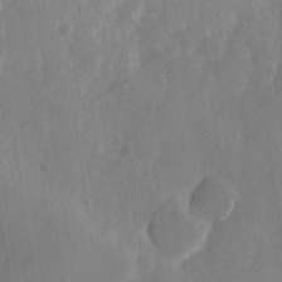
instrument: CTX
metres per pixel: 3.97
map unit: Hve
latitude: 23.7638
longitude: 144.5952
